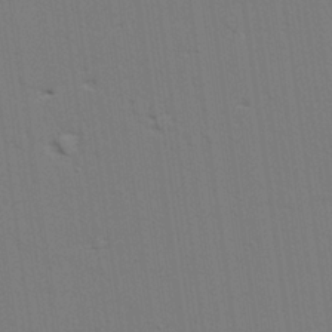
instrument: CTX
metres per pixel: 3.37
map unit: lAvf
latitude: 27.5560
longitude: -108.8002
